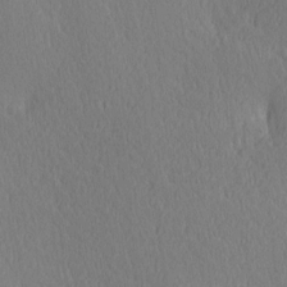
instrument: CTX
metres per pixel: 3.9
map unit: Hve
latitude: 12.3467
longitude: -90.6113
